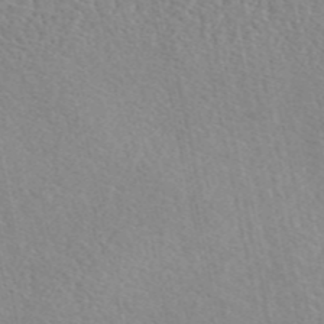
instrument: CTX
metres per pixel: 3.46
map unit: eAb
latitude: 45.7449
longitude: 111.8044
